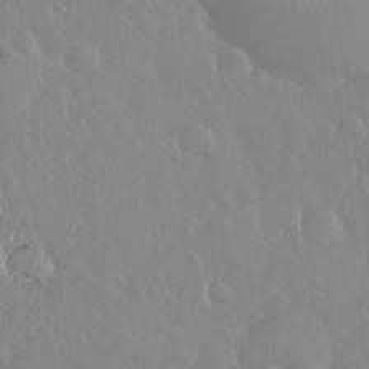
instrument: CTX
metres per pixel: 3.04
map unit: eHh
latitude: 33.3482
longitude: -59.7261
